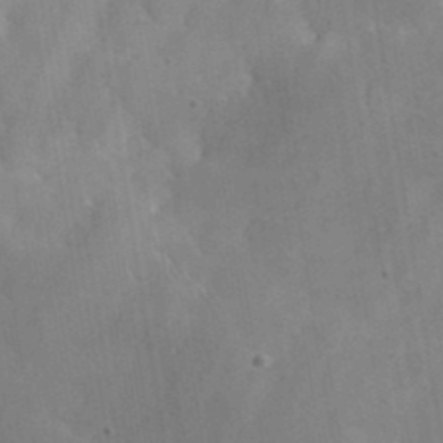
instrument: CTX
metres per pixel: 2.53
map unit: lHvf
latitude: 36.4412
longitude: -92.3656
